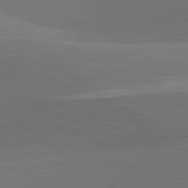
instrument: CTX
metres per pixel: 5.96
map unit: lApd
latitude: 81.7827
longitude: 131.3887
